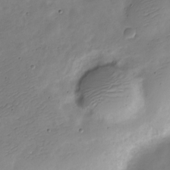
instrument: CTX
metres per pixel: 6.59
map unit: Nve
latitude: -23.9367
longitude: 106.1984
